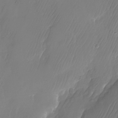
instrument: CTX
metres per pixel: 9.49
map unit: Nhu
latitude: -26.1227
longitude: -71.0647
